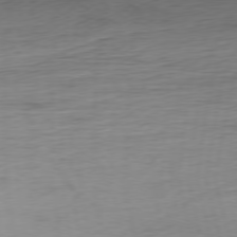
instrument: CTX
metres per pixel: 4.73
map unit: Ap
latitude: -76.8975
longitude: -73.1781
